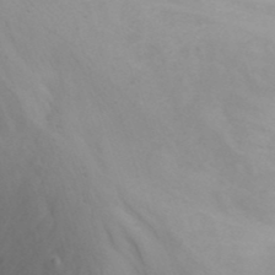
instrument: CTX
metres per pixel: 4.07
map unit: Nhu
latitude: -12.6141
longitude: -73.2726
